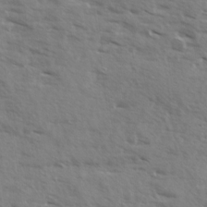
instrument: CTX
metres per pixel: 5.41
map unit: Ave
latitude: 13.2915
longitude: -101.9150
